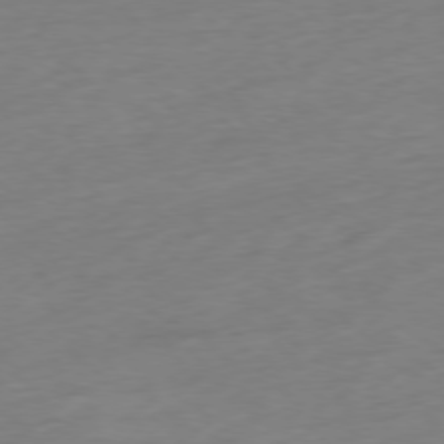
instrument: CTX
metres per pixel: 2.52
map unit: Ap
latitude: -77.9367
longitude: -79.1970
